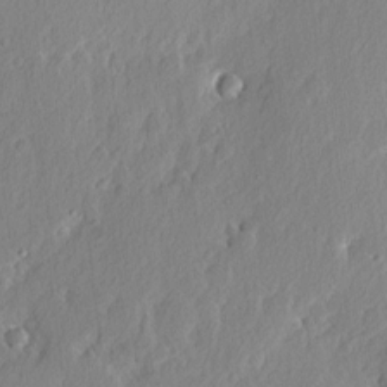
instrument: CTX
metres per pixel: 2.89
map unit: eHh
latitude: 3.1403
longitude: -77.8016
